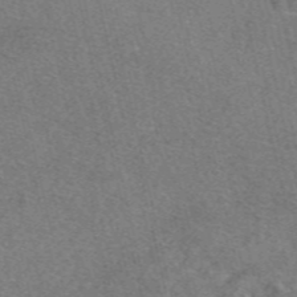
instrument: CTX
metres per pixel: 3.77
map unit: eAb
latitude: 48.3845
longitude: 112.2551
